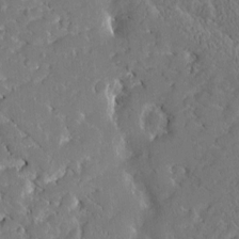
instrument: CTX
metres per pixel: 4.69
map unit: Htu
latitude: -4.3117
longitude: 174.2361
